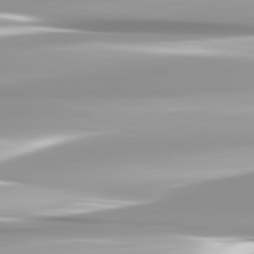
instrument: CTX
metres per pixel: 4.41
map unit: lApd
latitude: 82.7057
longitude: -139.2915
